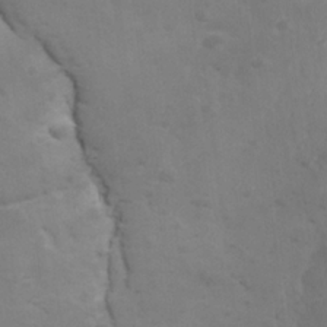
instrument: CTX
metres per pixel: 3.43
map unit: Ave
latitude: 11.6694
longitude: -104.4034
